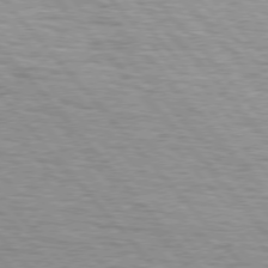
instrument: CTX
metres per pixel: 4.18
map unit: lApd
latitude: 75.7450
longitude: -82.6490
